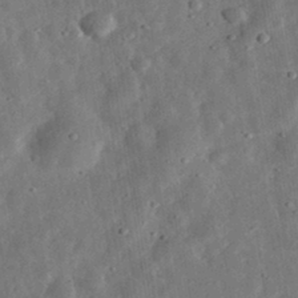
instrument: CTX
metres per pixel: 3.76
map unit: eHh
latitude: 33.0081
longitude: -77.3670
